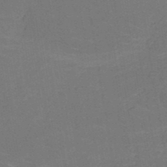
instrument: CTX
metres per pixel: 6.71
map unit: HNb
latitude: -50.6518
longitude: -48.5735
